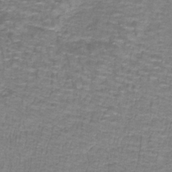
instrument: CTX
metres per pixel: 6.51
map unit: lHb
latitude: -41.3698
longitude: 55.7100
